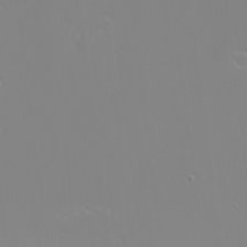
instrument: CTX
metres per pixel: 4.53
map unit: eHh
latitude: -5.6155
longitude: -86.5546
